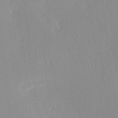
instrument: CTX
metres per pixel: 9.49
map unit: Ave
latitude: 3.7449
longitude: -113.1781
